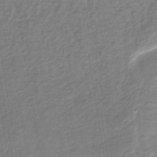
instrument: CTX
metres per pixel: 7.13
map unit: lHb
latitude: -36.7274
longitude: 69.4454
